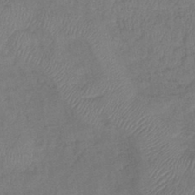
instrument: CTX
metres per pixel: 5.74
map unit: lHb
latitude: -41.8800
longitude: 80.6708
